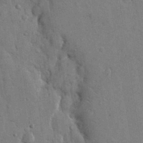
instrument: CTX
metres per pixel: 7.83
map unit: eHh
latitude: 15.2159
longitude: -68.6680
